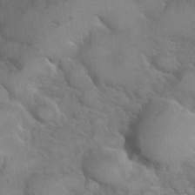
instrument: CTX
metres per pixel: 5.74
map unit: Hve
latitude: 31.2348
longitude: 151.6533
